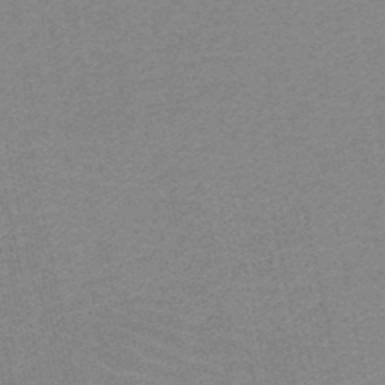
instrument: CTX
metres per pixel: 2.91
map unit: HNb
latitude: -49.8989
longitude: -48.9136
